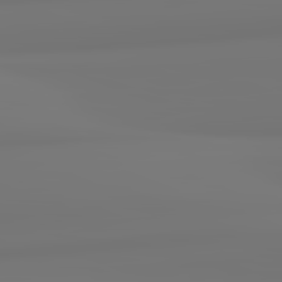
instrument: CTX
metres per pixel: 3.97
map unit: lApd
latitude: 82.4601
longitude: 171.2376
